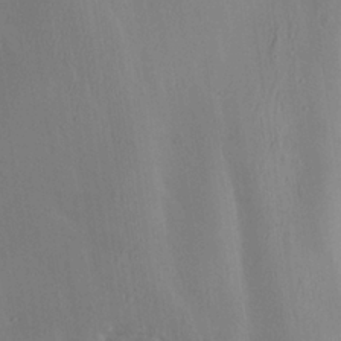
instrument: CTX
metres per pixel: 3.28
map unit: Ave
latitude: 22.5546
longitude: -137.5371
